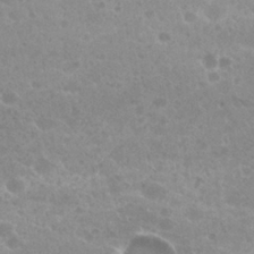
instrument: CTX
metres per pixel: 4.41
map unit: Hto
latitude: 25.9906
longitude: -36.6491
